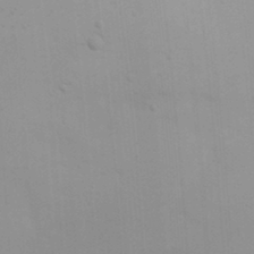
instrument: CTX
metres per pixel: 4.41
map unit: eHh
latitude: 20.4979
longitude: -64.1767
